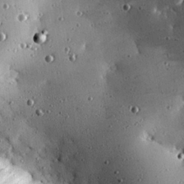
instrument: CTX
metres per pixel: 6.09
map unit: eHh
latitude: 23.6883
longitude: -90.4412
